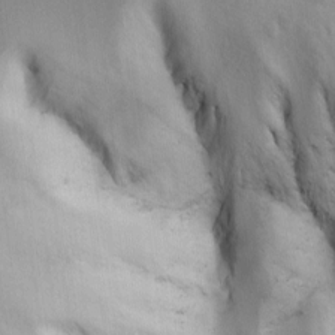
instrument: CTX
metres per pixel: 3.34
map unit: Ave
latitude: 2.5923
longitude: -111.1214
